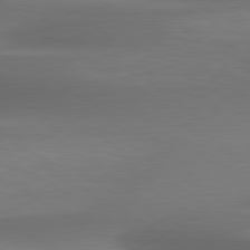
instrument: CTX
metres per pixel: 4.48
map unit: lApd
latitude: 79.7261
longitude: -86.7057
